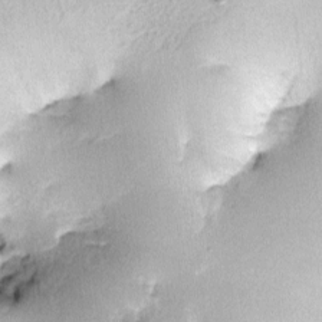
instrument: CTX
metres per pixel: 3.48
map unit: lHvf
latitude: -10.7841
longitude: -103.2915
